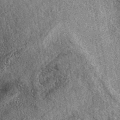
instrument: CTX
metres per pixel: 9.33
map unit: eAb
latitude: 39.1403
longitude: 108.2550
